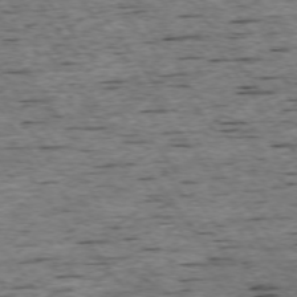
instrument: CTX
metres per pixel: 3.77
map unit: Ap
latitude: -74.5007
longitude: -87.8394
